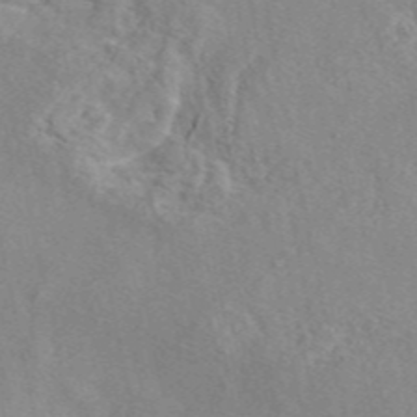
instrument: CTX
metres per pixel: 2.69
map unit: eAb
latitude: 46.9514
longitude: 114.1228
